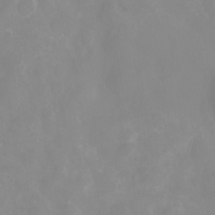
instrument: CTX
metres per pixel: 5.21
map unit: eHh
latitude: -5.4832
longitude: -77.2915
